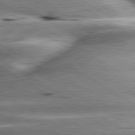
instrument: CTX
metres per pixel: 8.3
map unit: lApd
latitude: 80.3089
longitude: -142.4790
